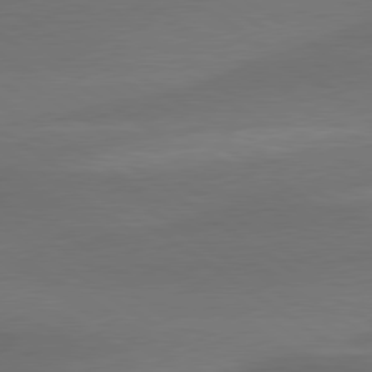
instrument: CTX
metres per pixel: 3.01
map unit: lApd
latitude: 79.8961
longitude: -86.2900
